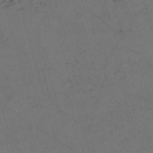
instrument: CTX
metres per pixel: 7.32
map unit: Nve
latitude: -58.9730
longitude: 51.7100
